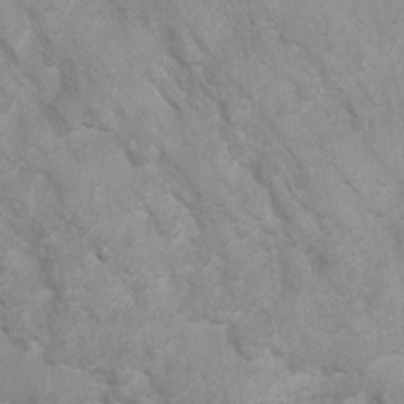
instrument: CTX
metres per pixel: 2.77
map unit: Ht
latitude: 3.3859
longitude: -26.9136
